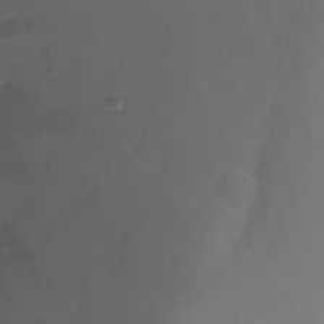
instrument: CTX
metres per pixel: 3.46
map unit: Ht
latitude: -7.3131
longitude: -29.7449
